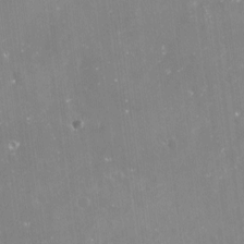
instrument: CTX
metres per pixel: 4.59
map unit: Nve
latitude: -17.5211
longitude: -58.9514
